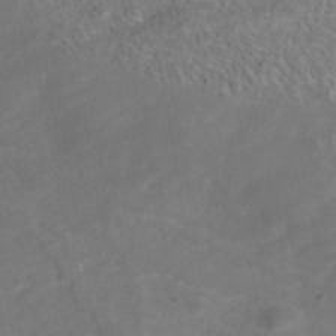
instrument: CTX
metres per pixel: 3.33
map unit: Nhu
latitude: -40.8975
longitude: -85.4804
